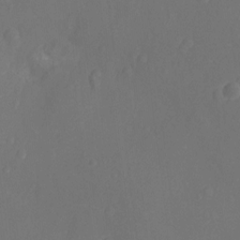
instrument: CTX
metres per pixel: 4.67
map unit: Ht
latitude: -11.6911
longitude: -23.8583
